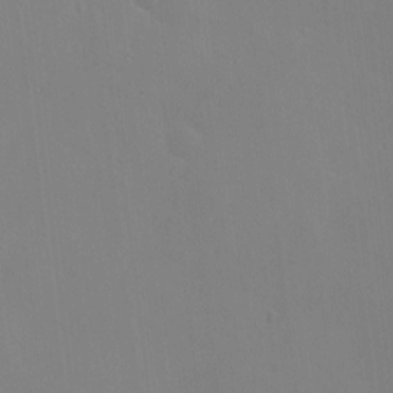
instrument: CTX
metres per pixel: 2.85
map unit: eHh
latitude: -3.3887
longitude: 19.5399
